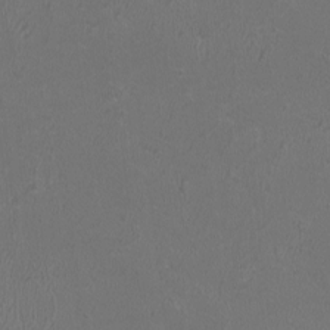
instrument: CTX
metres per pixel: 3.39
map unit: HNhu
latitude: 0.6868
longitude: -0.8947
